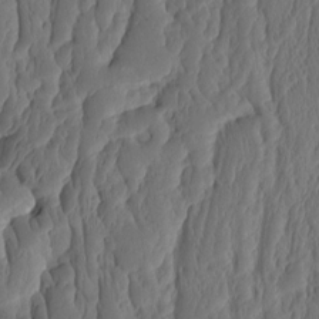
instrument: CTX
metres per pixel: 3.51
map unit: eHh
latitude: -1.9745
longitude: 14.9164
